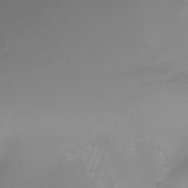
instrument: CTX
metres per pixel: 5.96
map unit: HNhu
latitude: -26.7463
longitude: 73.8611
